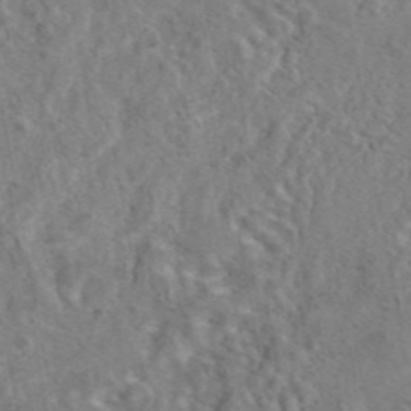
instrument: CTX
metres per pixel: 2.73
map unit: eAb
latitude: 43.4238
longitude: 108.6707
